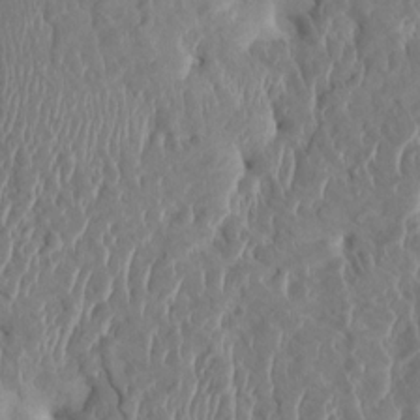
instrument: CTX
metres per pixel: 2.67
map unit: HNhu
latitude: 5.3671
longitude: -6.8380
